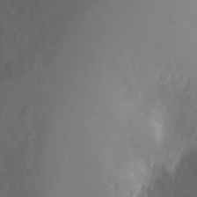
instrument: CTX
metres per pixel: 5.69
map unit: Ht
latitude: -2.6707
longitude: -16.8002
